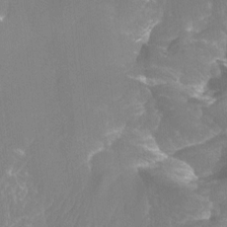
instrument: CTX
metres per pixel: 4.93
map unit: Ht
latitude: -8.1417
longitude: -28.4412
